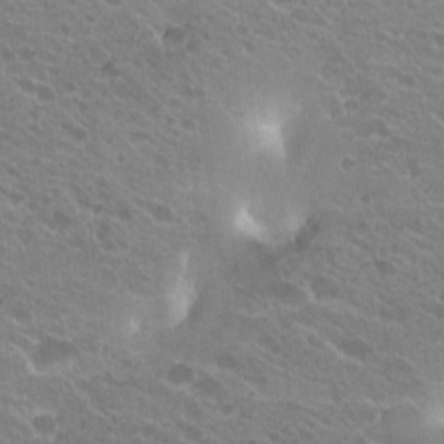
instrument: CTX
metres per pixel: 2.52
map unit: Hto
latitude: 21.2159
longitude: -34.4979
